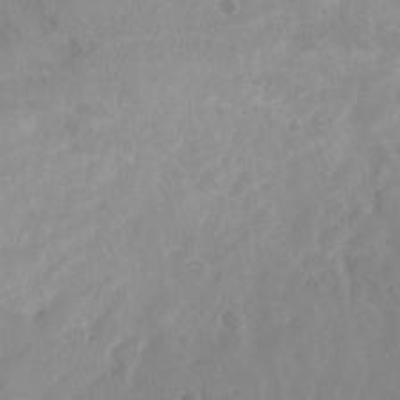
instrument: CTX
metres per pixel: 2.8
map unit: Nhu
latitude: -27.1431
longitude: -60.7435
